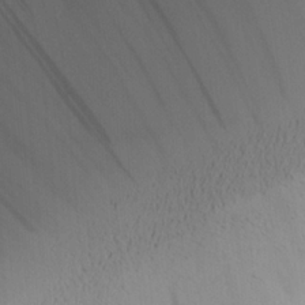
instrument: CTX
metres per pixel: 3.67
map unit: Aa
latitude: 25.7638
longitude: -132.9703
